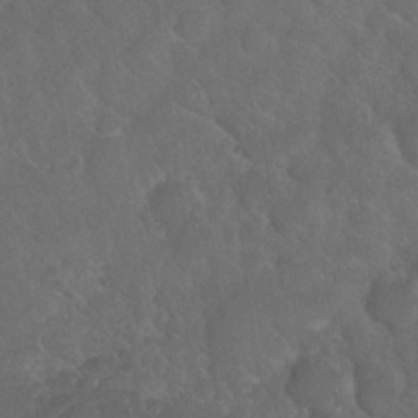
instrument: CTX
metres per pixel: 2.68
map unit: Nhu
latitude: 26.6869
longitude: -56.6490
